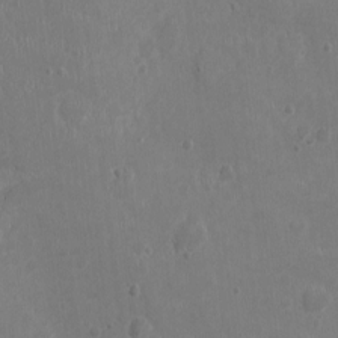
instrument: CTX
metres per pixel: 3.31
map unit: Ht
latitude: -4.4629
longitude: -15.9151
